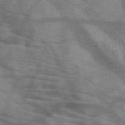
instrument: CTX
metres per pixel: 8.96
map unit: HNb
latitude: -46.3117
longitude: -45.1403
